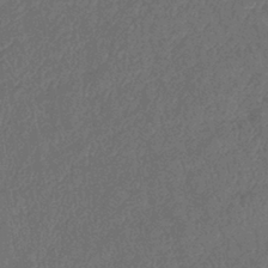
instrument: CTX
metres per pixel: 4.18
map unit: eHb
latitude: -39.9178
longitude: 77.2754
